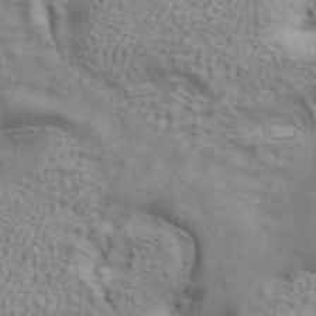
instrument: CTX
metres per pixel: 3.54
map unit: ANa
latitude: 42.7246
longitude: 17.1998
